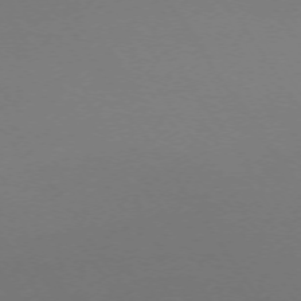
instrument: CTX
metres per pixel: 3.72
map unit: Ap
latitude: -74.0850
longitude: -72.2712
